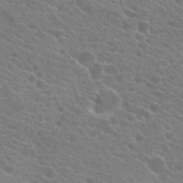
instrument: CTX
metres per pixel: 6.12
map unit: Hto
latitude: 22.9325
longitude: -39.2537
